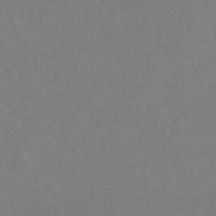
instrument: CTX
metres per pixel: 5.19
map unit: Nhu
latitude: 27.4804
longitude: -64.6679
